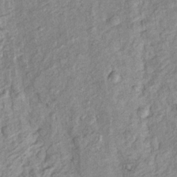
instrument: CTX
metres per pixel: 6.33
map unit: Htu
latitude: -5.6155
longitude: 154.8219
